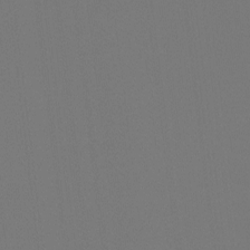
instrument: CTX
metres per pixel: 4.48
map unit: Hto
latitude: -7.7855
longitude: -50.2144
